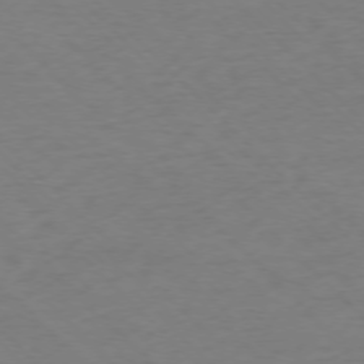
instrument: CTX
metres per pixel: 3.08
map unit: Ap
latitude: -75.8612
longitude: -77.9528
